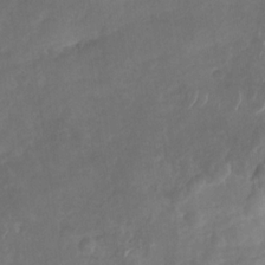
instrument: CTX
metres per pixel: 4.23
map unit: Nhu
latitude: -29.9556
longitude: -63.2537
